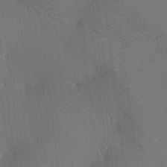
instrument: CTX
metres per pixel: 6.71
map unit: lAa
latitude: 18.8569
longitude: -139.2348
